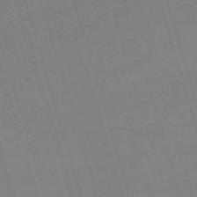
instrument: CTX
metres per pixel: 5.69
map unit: eHh
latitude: -62.1228
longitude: 48.9353
